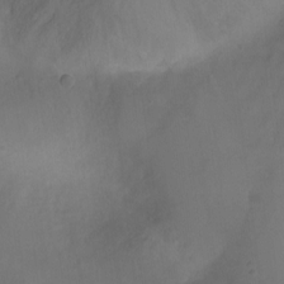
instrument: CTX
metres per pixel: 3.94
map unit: Nhu
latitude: -12.0661
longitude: -41.6882
